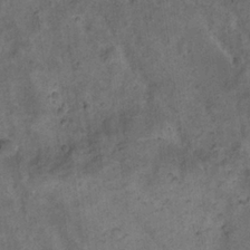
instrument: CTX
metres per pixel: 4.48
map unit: Nhu
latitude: 22.1011
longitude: -71.3670
